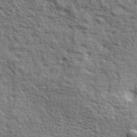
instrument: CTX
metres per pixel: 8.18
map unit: eHh
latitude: 36.8380
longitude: -82.0633
